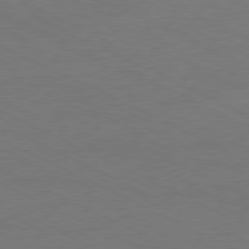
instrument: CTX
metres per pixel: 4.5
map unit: Ap
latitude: -77.0675
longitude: -74.5168
